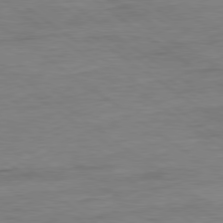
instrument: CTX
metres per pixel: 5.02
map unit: Ap
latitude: -80.3495
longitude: -81.0647
